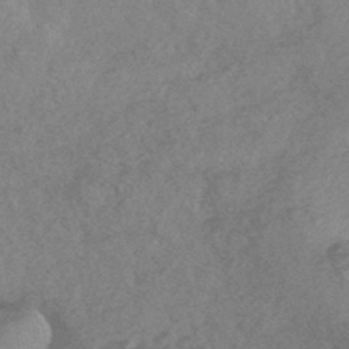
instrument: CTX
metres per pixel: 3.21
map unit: HNhu
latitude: -45.2754
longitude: 92.9542
